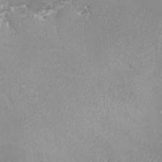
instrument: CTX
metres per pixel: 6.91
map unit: lHvf
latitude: -13.1809
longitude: -101.1403
